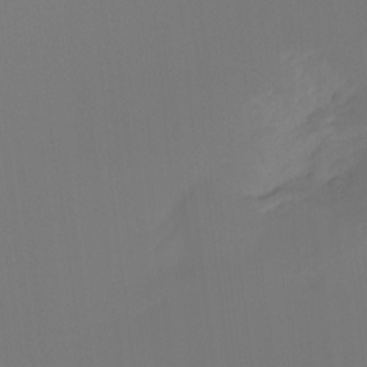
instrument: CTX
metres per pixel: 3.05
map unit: Ht
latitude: -15.9745
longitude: -48.2900
